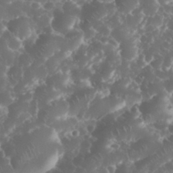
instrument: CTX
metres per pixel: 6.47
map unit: eHh
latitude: 34.1011
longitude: -63.0459
